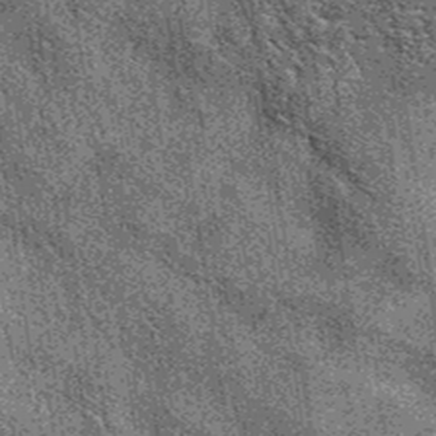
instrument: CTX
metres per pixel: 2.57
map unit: eAb
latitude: 38.6301
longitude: 107.4454
